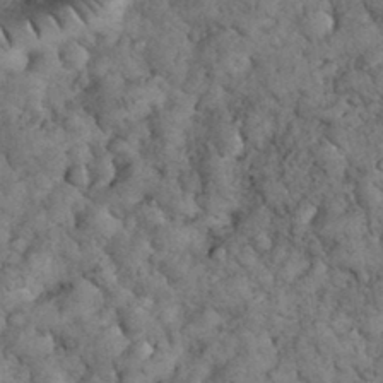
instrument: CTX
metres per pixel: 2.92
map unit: eHh
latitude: 33.5749
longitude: -67.1403
